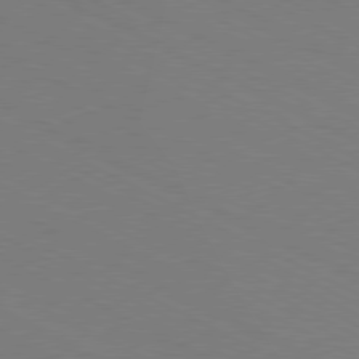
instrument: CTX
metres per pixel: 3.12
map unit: Hpe
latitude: -81.0487
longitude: 13.2187
